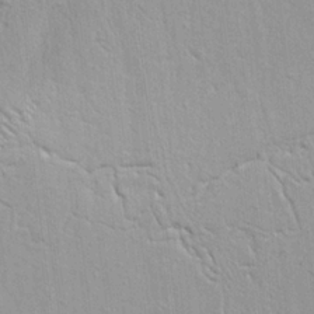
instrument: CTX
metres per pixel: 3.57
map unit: Ht
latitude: 8.8191
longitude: -76.3278
